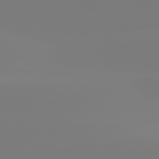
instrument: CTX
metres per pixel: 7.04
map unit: lApd
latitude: 81.8394
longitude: -159.8017
